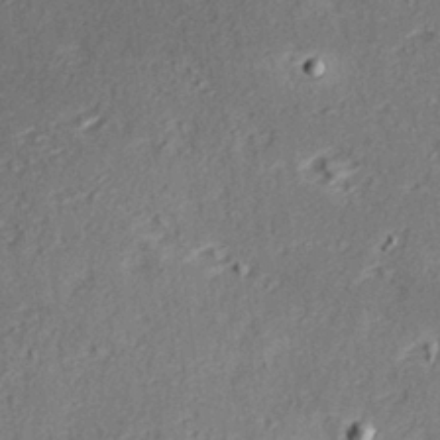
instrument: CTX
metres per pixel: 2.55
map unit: Hve
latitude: 23.9339
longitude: -97.9906
